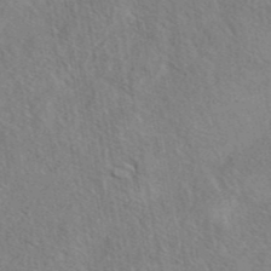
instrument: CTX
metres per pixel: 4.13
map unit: eAb
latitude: 42.2145
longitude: 109.6911
